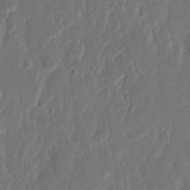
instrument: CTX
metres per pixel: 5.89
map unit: eHh
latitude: 11.7450
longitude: -71.0080
